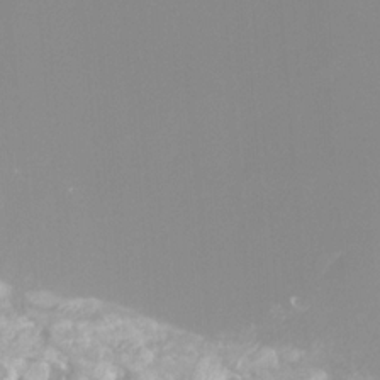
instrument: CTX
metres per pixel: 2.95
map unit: Ht
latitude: -12.1417
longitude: -45.9528
